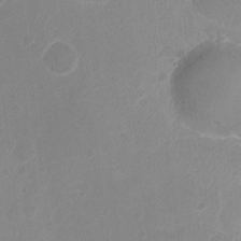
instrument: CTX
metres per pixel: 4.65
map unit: Hto
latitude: -11.8611
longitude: -38.2522
